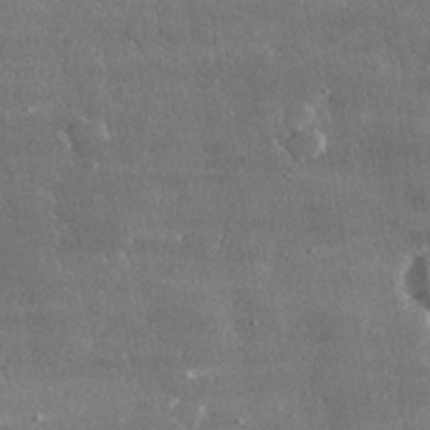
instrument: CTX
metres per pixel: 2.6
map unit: lHvf
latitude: 31.4427
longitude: -90.8002
